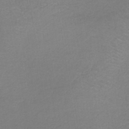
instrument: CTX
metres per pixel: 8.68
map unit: HNb
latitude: -35.2754
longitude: 55.2754
